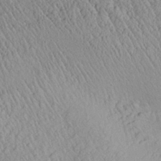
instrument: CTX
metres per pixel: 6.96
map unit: Aa
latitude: 28.4223
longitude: -135.9717
